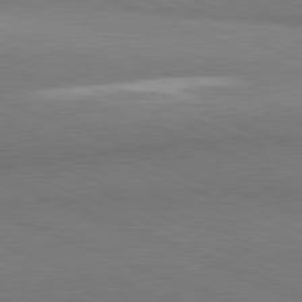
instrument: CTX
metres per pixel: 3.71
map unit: lApd
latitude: 81.7261
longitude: 160.1417
